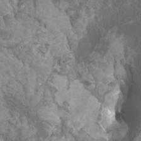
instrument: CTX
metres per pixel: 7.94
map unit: Htu
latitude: -10.8975
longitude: -74.2900
